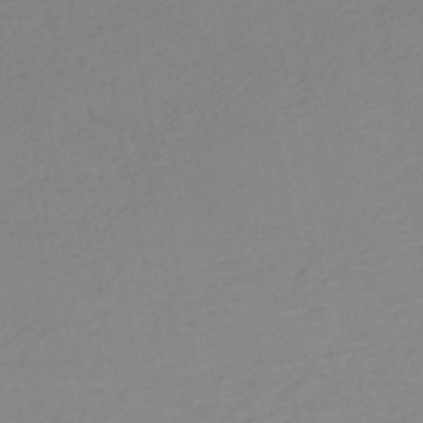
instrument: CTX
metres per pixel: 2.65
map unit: HNb
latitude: -52.4251
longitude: -51.6505
